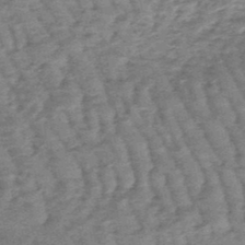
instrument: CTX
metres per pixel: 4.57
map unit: lHb
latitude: -47.9745
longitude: 78.4251
